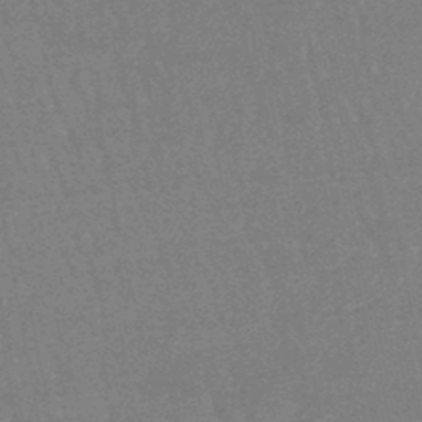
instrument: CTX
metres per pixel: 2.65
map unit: eHb
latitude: -45.8422
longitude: 80.3118
